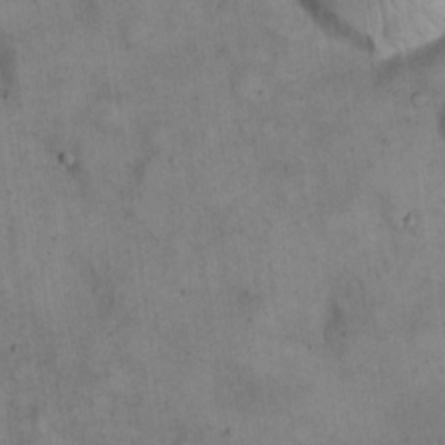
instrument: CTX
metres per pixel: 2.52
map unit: eHh
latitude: 22.2900
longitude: -61.0647
